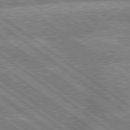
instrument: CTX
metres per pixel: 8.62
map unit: lApd
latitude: 79.6127
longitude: -160.4034
